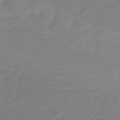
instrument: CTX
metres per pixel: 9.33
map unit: lHb
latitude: -34.9542
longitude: 64.4629
